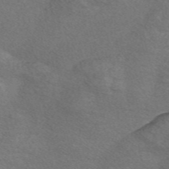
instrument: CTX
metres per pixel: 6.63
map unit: Nve
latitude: -56.6518
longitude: 60.3873
